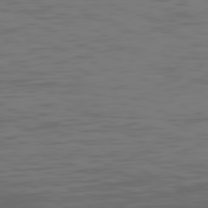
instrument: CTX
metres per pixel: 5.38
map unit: Hpe
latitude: 74.1389
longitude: -126.3656
